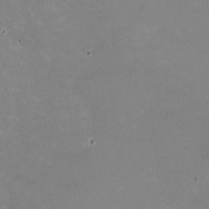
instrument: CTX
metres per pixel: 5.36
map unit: HNhu
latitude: -1.3132
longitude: -3.5938
